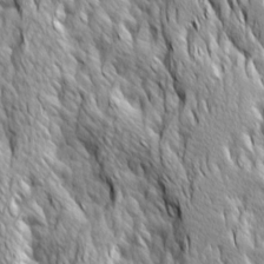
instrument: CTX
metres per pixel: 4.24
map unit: Ave
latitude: 14.4034
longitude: -133.6505
